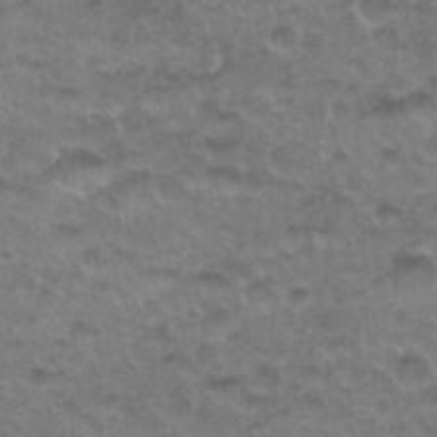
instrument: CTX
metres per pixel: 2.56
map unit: Nhu
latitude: 27.0836
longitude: -53.4616
